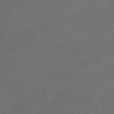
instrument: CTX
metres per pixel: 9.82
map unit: lHb
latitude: -45.6911
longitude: 77.2187
